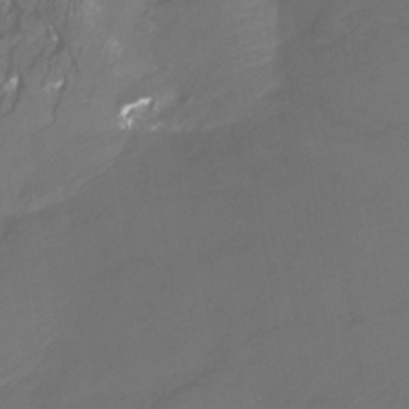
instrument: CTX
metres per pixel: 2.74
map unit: Htu
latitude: -12.2740
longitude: -45.9150
